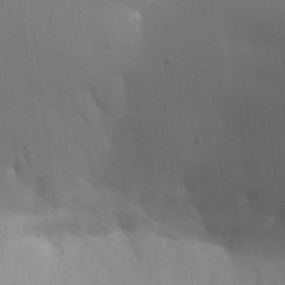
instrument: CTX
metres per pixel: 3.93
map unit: Aa
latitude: 15.3860
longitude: -143.3104
